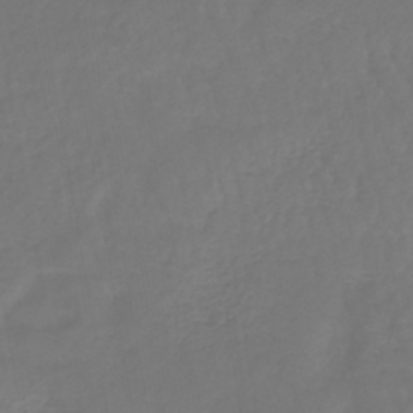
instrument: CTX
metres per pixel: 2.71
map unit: lHb
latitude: -42.4628
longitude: 66.1228
